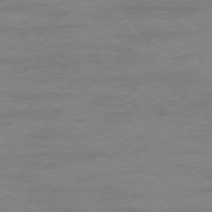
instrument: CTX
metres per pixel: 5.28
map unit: Ap
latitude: -75.3888
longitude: -84.9703
